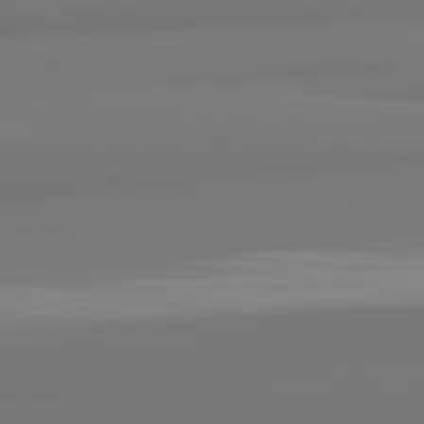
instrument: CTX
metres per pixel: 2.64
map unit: lApd
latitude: 82.3656
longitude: 175.1620
